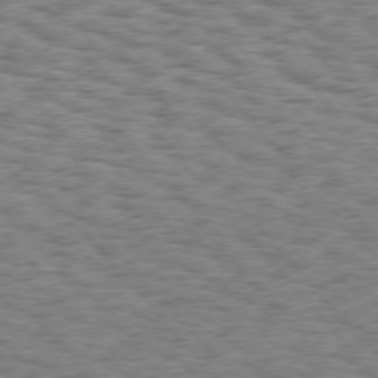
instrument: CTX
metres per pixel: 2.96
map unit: Hpe
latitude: 75.7450
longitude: -135.6316
